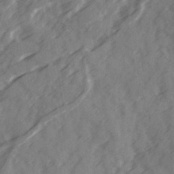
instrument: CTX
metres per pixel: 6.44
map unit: Ave
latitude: 19.2537
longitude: -131.0648
